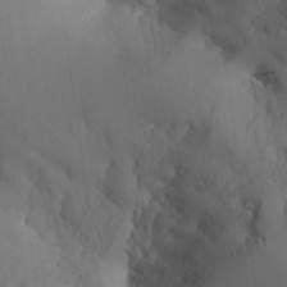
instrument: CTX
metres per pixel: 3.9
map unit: Aa
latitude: 27.0648
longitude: -132.6679
